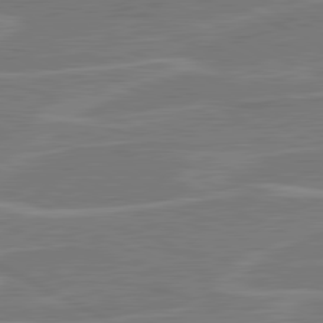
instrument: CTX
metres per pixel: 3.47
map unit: lApd
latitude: 81.0458
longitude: 121.8233
